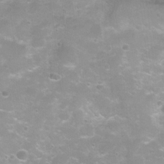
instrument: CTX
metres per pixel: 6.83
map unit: Ht
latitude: 4.7813
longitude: -20.8380
